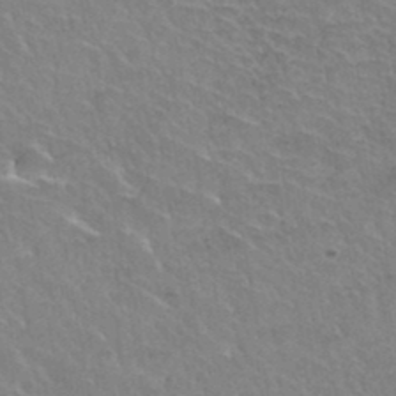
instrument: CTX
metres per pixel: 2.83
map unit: Hto
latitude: 34.9702
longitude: -45.6694
